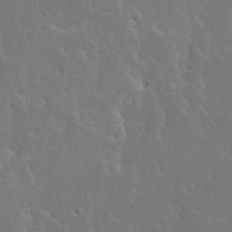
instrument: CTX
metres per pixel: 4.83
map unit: Ave
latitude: 14.3279
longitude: -135.4993
